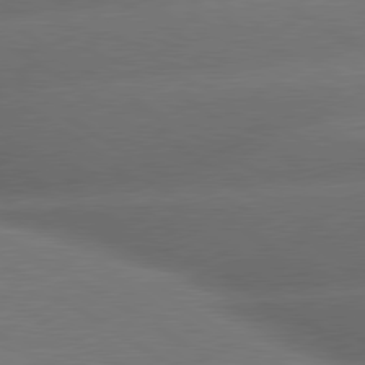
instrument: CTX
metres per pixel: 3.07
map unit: lApd
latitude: 79.8395
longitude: -154.8569
